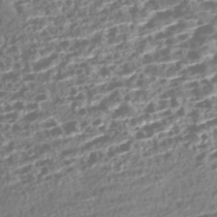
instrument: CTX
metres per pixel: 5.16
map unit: Nhe
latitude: -47.2565
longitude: -172.6490
